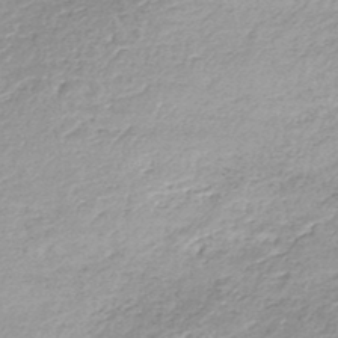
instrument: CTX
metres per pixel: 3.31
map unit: lHb
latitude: -44.9542
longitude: 71.8045
